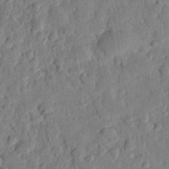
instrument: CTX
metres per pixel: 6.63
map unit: eHh
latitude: 27.1781
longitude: -77.3859
